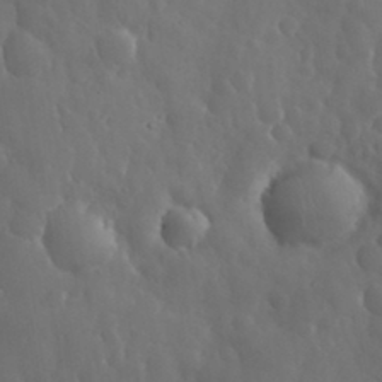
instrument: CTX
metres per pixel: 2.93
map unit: eHh
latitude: 33.7828
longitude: -57.8961
